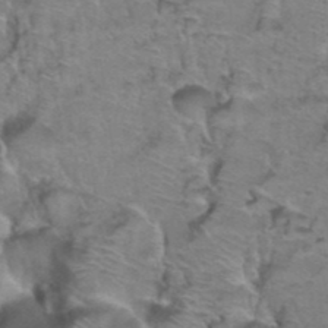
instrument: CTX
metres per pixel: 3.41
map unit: Hto
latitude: 39.0269
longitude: -44.2711
